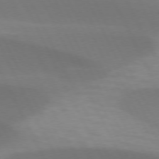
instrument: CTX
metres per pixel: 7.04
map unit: lApd
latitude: 73.3104
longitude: -48.8191
